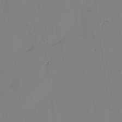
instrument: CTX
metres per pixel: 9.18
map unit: lAvf
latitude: 25.5749
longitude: -111.1214
